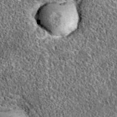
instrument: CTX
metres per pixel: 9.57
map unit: eAb
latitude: 36.6490
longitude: 110.3684
